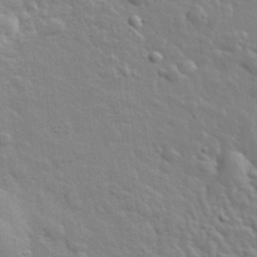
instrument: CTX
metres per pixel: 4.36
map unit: lHvf
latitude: 33.9717
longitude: -82.3089
